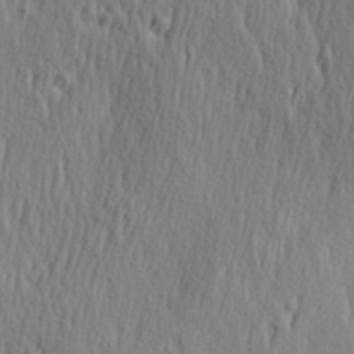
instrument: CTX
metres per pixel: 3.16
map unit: Hve
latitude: 23.6694
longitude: -97.2348
